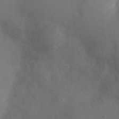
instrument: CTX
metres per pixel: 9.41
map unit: Ht
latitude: -9.6155
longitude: -24.4034
